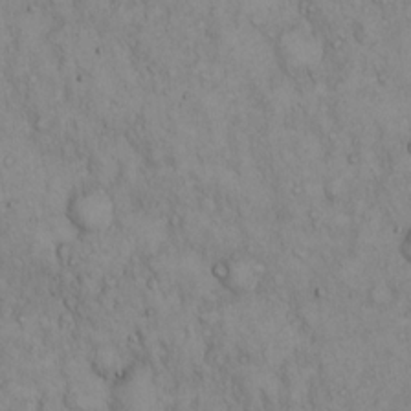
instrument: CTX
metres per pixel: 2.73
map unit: Hto
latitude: 13.1403
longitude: -57.8205
